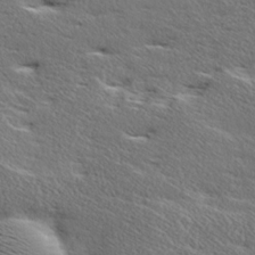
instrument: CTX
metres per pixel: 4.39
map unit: Ave
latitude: 17.2915
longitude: -138.1389
